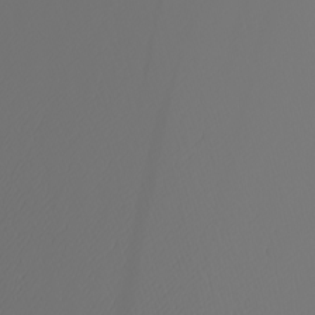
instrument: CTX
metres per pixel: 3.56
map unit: Nhu
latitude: -6.1417
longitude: -95.9528
